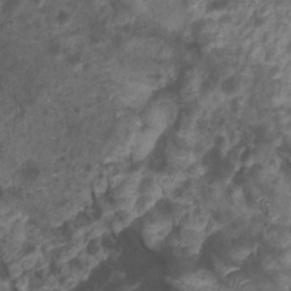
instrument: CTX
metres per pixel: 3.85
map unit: Nhu
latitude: 5.9339
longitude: -18.4034
